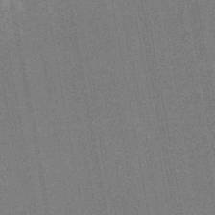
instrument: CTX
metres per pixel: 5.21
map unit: HNb
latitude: -37.2376
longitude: 57.2376
